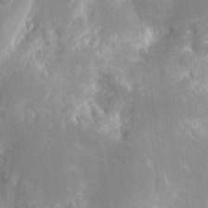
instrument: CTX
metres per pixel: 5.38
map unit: eHh
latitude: 8.2901
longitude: -70.9136
